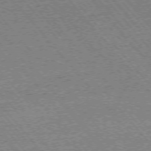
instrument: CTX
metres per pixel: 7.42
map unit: Ap
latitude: -75.5022
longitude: -86.4034
